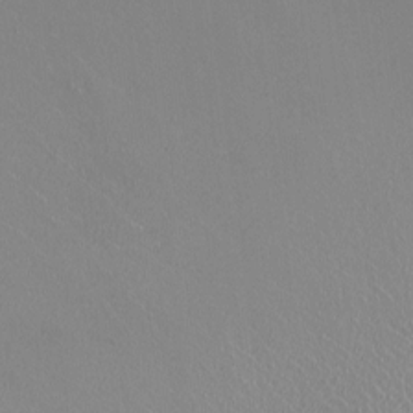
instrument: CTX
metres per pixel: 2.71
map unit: HNhu
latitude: -0.4251
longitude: -1.8583
